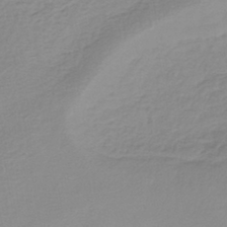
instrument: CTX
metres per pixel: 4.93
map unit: lHb
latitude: -41.5021
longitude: 61.5399
